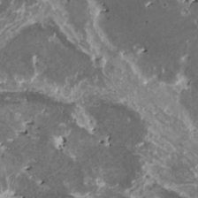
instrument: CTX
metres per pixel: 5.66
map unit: HNhu
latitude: 0.9324
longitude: 5.8422
